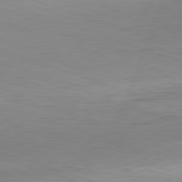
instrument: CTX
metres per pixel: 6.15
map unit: Hpe
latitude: -82.1417
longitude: 11.5588
